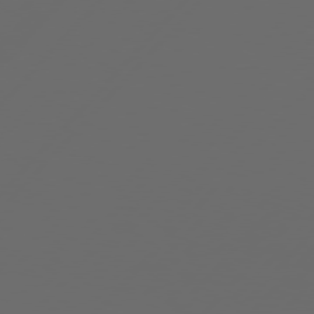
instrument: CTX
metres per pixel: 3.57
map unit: Hpe
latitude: 76.5356
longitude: -139.2159
